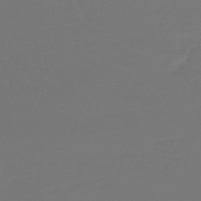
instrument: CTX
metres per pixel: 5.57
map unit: lHb
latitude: -43.2942
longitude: 63.9556
